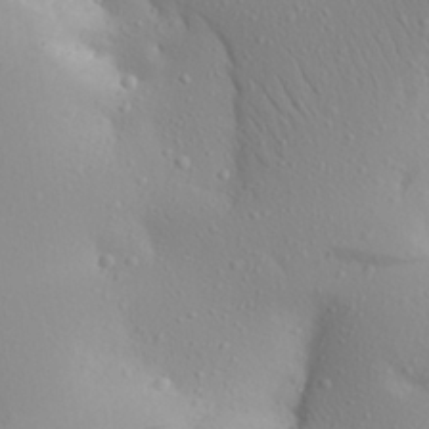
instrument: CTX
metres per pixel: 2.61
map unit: Aa
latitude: 27.7450
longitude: -146.1956
